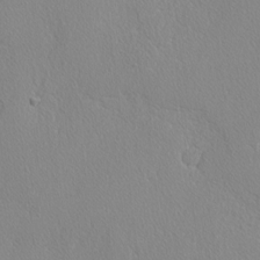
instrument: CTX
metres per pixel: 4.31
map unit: lAvf
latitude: -4.0661
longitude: -108.5923
